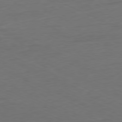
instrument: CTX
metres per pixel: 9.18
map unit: Ap
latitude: -80.1984
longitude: -92.5168
